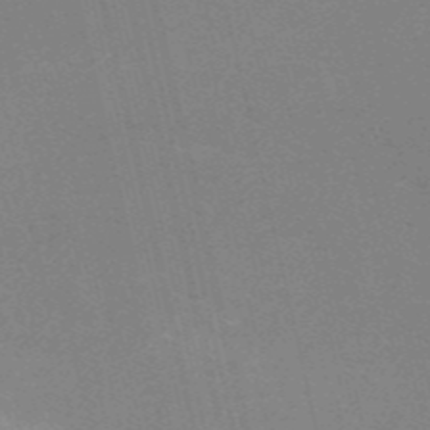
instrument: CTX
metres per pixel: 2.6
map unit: HNb
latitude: -54.5196
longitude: -41.2348
